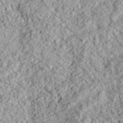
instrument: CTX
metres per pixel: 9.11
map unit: lHvf
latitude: 38.6868
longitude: -89.6694
